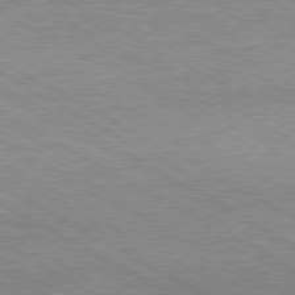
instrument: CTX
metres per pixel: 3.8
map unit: Hpe
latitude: -80.8786
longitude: 20.1983
